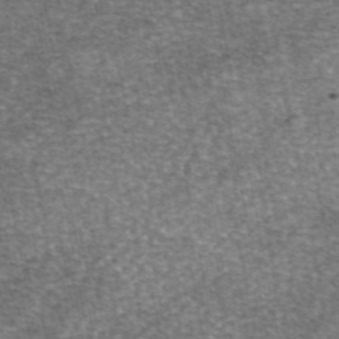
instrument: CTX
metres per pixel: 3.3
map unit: eAb
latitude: 46.4034
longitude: 103.8611
